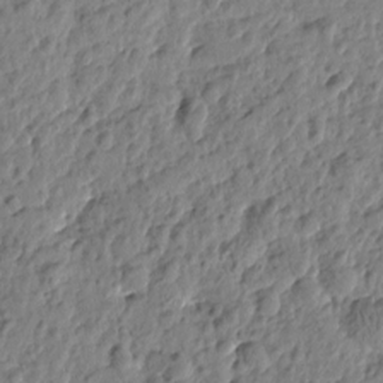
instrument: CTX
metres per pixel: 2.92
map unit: Htu
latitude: -1.3321
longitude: -179.7828
